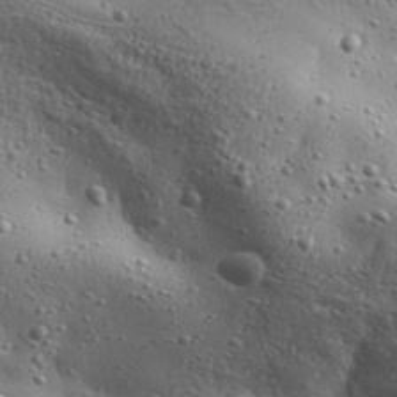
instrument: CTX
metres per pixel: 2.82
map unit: Aa
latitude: 32.5546
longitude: -133.9528
